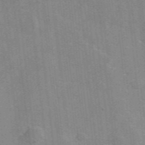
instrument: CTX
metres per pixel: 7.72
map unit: lHvf
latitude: 36.2334
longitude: -90.7813
